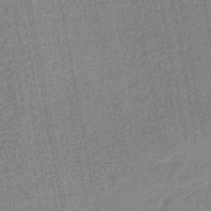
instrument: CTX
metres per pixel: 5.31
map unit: lHb
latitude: -44.8597
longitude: 70.6519
